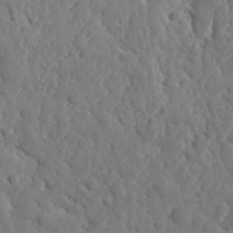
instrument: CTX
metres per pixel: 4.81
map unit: lHvf
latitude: 35.3481
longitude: -86.7246
